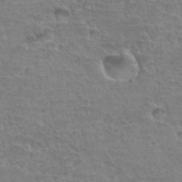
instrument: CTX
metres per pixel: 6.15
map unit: Hto
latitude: 34.8569
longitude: -44.5923
